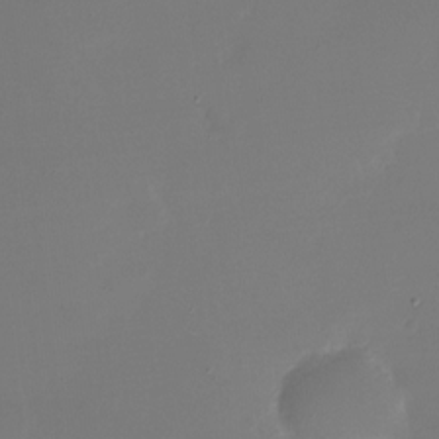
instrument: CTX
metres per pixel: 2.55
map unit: Nhu
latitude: -27.9556
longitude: -78.6869
